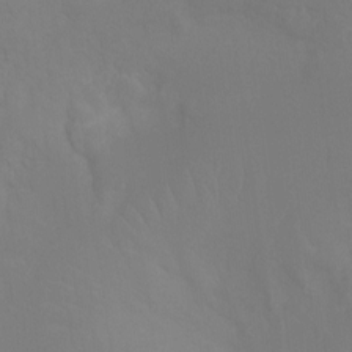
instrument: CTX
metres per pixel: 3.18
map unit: Ht
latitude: -15.6344
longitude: -42.5735
